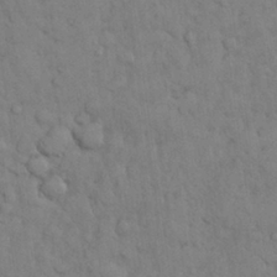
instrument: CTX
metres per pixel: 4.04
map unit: Nhu
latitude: 28.5168
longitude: -69.5182
